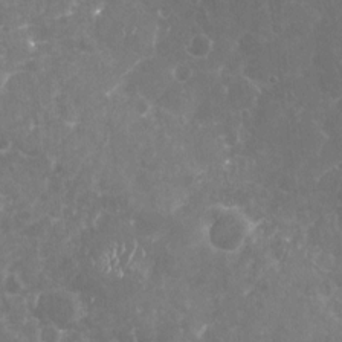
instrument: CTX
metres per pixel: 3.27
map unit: Nhu
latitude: -19.6911
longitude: -57.4426
